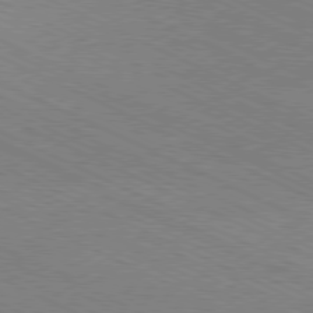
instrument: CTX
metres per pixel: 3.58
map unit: Hpe
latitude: -81.0298
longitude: 15.5777
